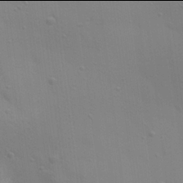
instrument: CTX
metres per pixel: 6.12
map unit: Aa
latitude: 21.9906
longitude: -142.8569
